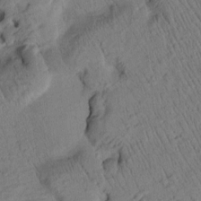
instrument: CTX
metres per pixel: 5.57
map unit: Htu
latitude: 3.2348
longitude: 178.3117
